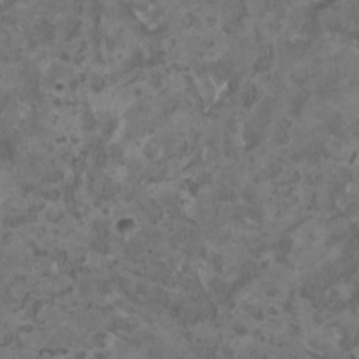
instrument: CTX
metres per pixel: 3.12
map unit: HNhu
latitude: 2.7435
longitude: -3.2348
